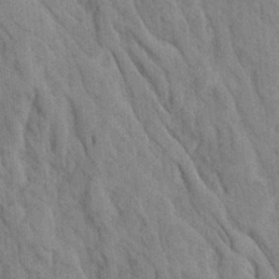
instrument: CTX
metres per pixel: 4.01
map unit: Ave
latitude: 23.4048
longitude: -134.1955
